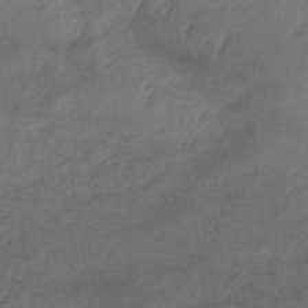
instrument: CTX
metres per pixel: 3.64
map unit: eHb
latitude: -33.1998
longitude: 68.6707
